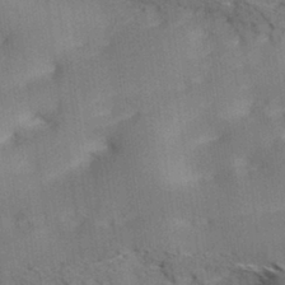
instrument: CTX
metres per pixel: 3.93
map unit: Hve
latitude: 31.8017
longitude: 148.7841
